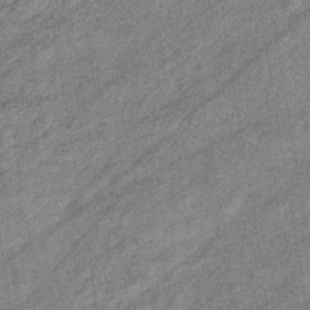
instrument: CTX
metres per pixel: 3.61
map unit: eHb
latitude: -38.4251
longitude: 79.2565
